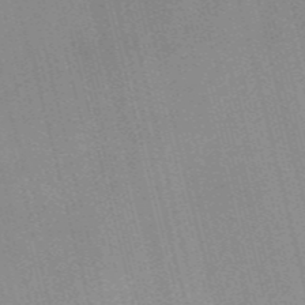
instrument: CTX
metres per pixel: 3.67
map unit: Nve
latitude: -57.4265
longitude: 62.1039
